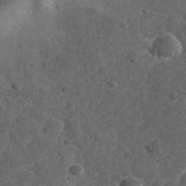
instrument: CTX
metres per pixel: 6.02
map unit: eHh
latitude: 34.3089
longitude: -78.1200
